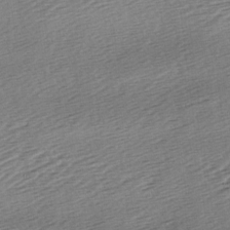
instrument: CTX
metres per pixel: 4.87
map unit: lAa
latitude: -2.8596
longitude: -127.0270
